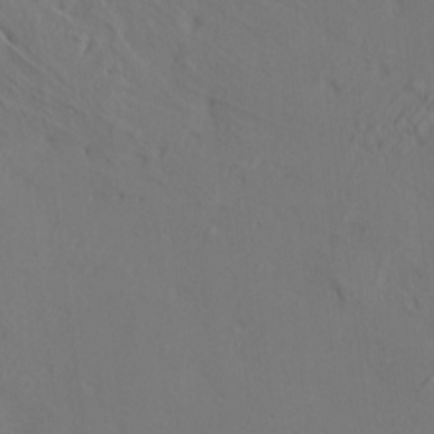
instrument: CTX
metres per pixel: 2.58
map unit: HNhu
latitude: 11.1403
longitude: 22.7841
